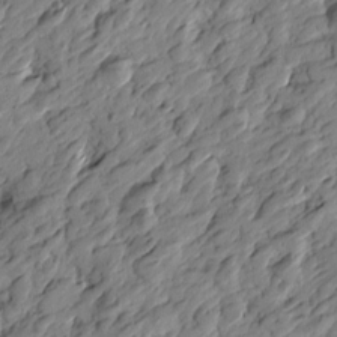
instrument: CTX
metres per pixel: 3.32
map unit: Htu
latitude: -3.1431
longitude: -179.1215
